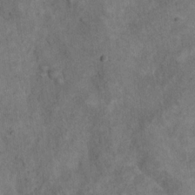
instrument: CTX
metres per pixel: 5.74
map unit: eHh
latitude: 20.6113
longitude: -60.7246
